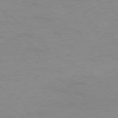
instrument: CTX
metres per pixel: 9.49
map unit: Ap
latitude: -78.5384
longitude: -89.0648
